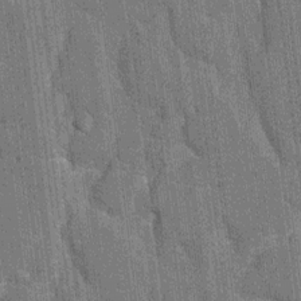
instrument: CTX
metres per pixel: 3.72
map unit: HNhu
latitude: 6.2711
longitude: -5.8583
